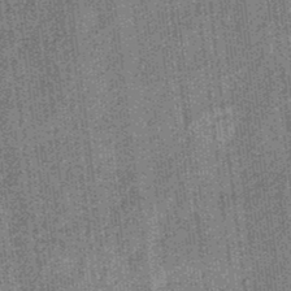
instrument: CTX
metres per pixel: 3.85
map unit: eHb
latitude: -32.1417
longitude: 73.9367
